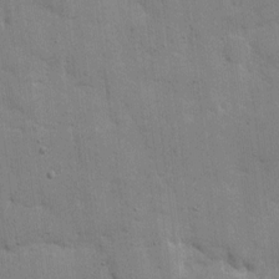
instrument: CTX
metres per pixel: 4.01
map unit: eHh
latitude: 9.0081
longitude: -67.0647
